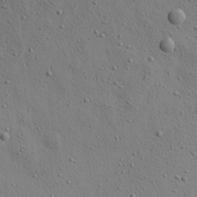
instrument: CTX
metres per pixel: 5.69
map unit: Aa
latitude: 22.8758
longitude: -143.6505
